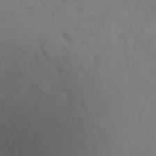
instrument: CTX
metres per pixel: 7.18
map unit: Ht
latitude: -1.5399
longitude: -33.8016
